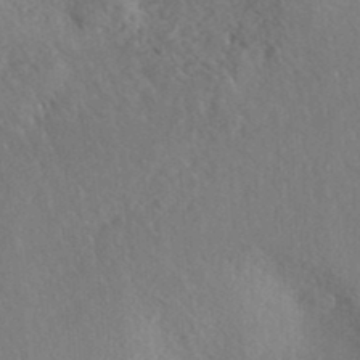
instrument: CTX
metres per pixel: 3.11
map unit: Nhe
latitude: -42.0849
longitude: -111.0837
